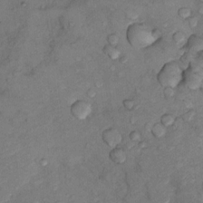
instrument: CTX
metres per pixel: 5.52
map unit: Nhu
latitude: 8.8569
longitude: -25.3481
